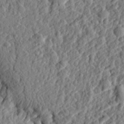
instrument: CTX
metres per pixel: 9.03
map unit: eHh
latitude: 27.1781
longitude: -77.8016
